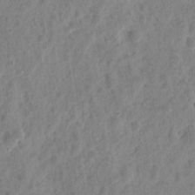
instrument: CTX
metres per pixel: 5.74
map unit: eHh
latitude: 9.7450
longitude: -74.2900
